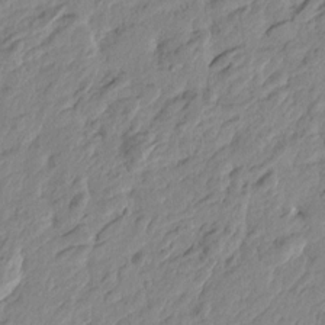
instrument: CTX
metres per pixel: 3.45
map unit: Htu
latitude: -4.1605
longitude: -179.9150
